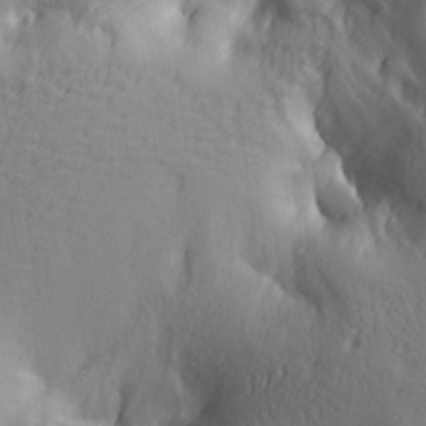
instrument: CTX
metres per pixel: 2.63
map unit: lAa
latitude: 5.3482
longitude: -114.3656
